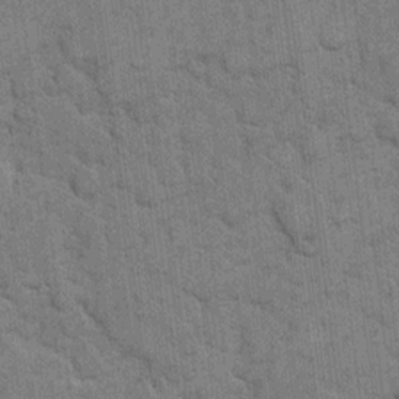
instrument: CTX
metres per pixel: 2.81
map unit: eHh
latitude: 10.7246
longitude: -65.0836
